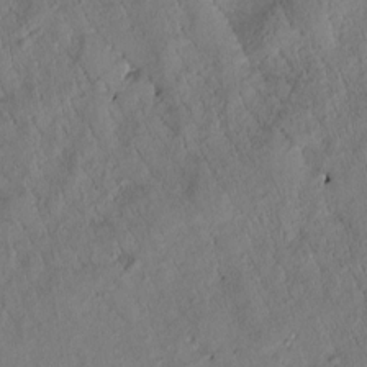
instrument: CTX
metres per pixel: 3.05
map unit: Htu
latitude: 0.3656
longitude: 175.8233
